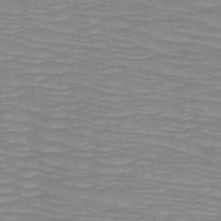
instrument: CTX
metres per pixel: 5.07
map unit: HNb
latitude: -49.5966
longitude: -51.3292
